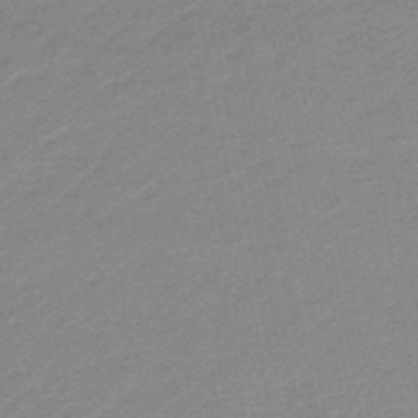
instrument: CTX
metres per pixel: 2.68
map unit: lHb
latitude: -46.6707
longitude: 58.0660
